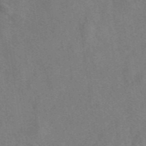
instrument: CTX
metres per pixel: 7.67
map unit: eAb
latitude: 41.5938
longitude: 109.5777
